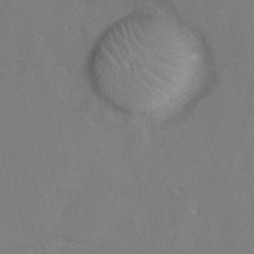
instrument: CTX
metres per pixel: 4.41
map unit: Hto
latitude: 8.6113
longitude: -34.8569
